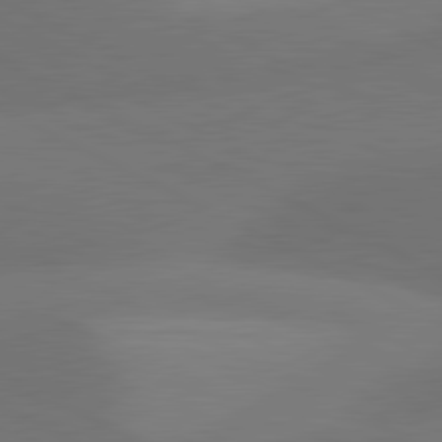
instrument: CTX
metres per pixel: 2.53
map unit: lApd
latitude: 81.0458
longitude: 127.1620
